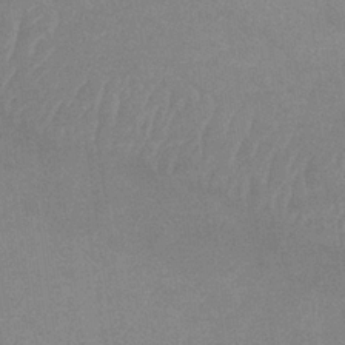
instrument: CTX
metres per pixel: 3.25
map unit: eHb
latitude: -32.8408
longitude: 68.0850
